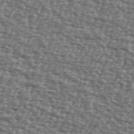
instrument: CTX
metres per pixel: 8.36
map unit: Ave
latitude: 39.6694
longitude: -112.2144
